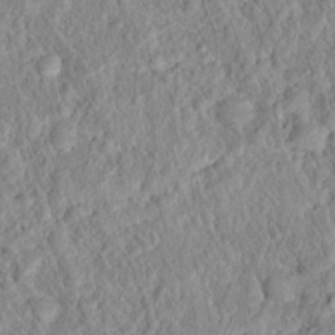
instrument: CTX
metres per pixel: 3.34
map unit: Hto
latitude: 16.3656
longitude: -41.1781
